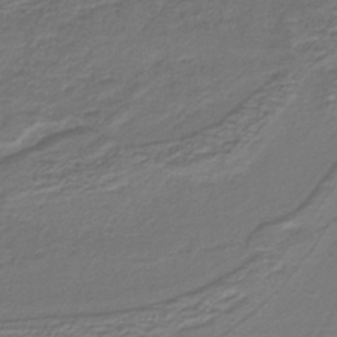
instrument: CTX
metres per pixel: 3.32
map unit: lHb
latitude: -41.5210
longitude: 51.9178
